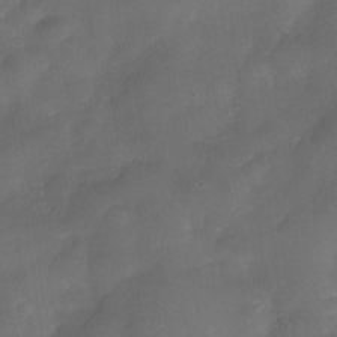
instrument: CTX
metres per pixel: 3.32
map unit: Nve
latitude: -26.6707
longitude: -148.1011
